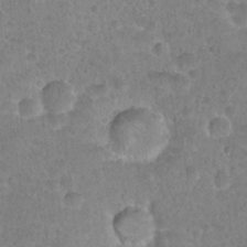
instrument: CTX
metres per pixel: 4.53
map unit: Hto
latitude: 21.7261
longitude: -48.1578
